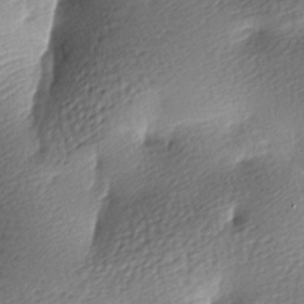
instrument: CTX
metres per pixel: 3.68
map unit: lAa
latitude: -8.8030
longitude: -127.0270
